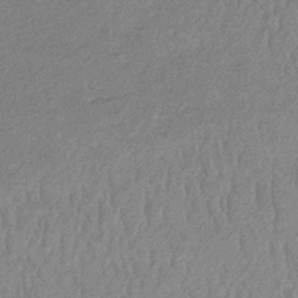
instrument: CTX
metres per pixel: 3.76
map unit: lHb
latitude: -33.1998
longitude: 69.1998
